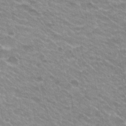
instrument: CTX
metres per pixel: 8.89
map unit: Hto
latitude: 20.3279
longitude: -36.8947
